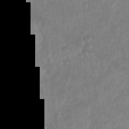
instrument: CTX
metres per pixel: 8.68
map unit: Nhu
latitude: -29.2943
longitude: -62.7813
